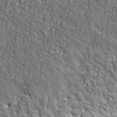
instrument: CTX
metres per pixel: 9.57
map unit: ANa
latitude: 42.1389
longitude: -86.9702
